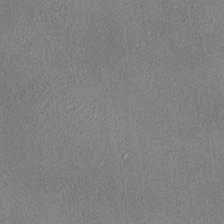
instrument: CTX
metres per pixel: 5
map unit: HNhu
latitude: 4.9325
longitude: 6.7463
